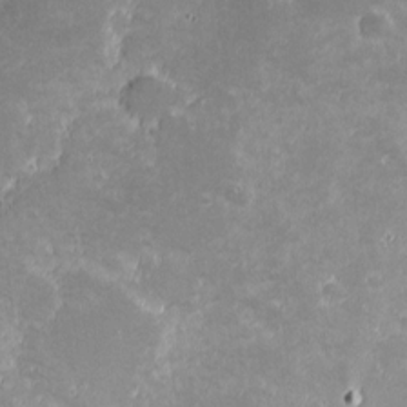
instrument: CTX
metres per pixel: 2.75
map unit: eHh
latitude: -0.5763
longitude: -85.7828
